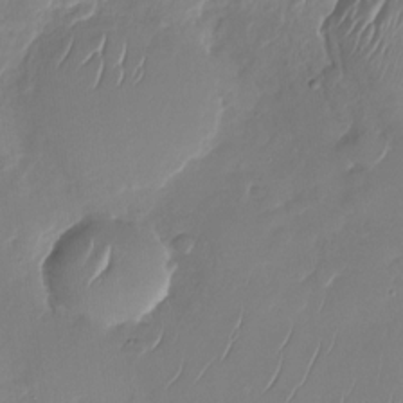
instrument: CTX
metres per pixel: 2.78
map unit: Nhu
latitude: -27.8989
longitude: -64.8569
